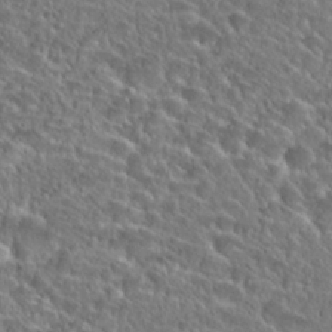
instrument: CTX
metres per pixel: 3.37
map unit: Hto
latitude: 25.2537
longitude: -46.2145
